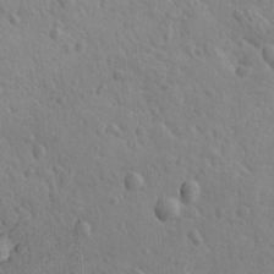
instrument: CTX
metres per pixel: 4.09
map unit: lAvf
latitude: -8.7085
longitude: -120.0255
